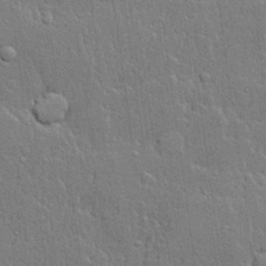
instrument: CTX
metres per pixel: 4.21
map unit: lHvf
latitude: 21.4238
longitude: 142.9352
